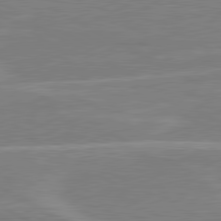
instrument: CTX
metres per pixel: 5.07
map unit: lApd
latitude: 80.7246
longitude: 122.5385
